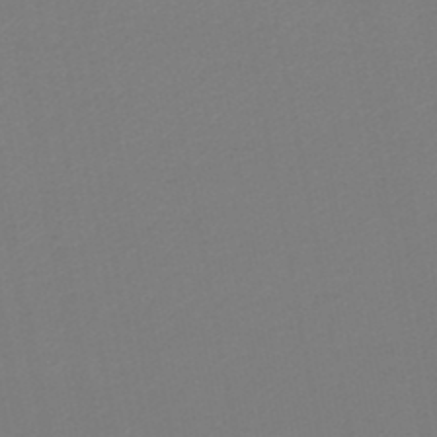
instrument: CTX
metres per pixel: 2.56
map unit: lHb
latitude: -46.1983
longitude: 67.3887
